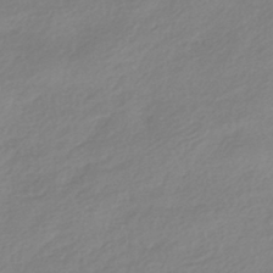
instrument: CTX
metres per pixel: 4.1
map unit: HNhu
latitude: -40.8219
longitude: 93.8611
